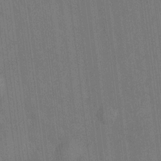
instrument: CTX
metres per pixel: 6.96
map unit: Hto
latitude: -10.1795
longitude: -36.2523
